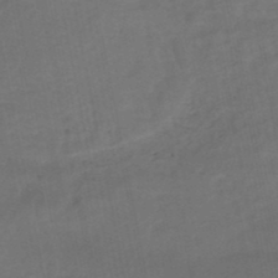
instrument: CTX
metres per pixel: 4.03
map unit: HNhu
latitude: -48.9920
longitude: 100.8030
